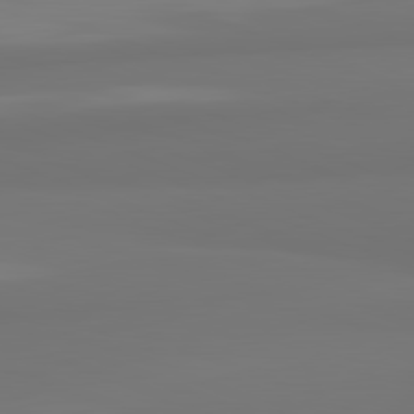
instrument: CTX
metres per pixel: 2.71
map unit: lApd
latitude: 82.2333
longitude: 159.8233
